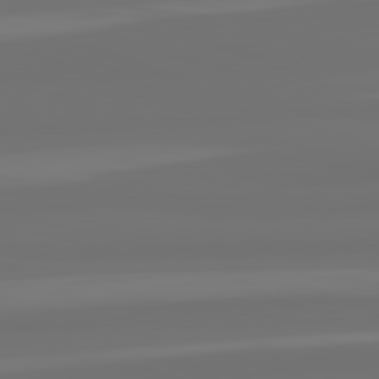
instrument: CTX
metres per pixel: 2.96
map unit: lApd
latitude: 82.4223
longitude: -177.4426
